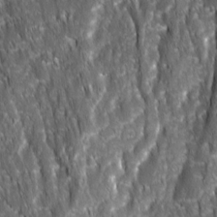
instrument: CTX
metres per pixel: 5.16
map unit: Ave
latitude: 15.8017
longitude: -133.1781
